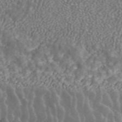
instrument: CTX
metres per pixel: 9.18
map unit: ANa
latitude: 43.9717
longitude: 23.9178
